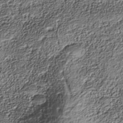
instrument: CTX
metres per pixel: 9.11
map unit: Nhe
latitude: -38.3118
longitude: -147.5749
